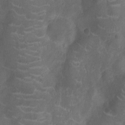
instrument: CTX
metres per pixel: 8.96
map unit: Ht
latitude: -9.9367
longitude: -21.4427
